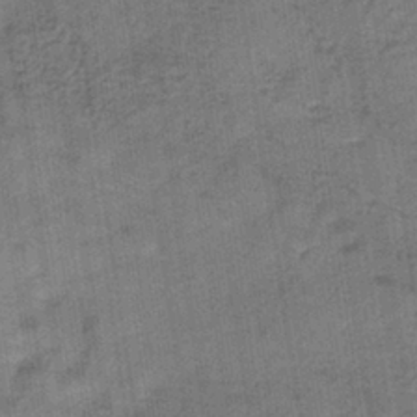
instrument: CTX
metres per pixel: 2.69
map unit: lHb
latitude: -36.4062
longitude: 59.3509
